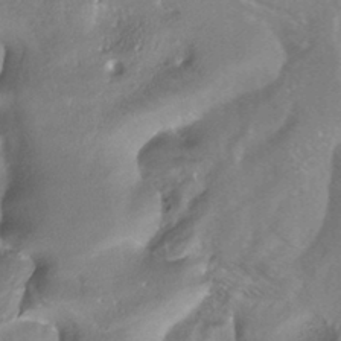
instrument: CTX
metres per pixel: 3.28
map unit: ANa
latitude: -38.3495
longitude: 96.9920
